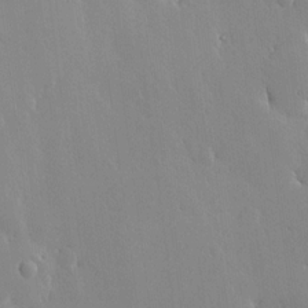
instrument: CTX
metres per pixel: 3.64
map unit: lHvf
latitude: 18.1955
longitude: -117.5749
